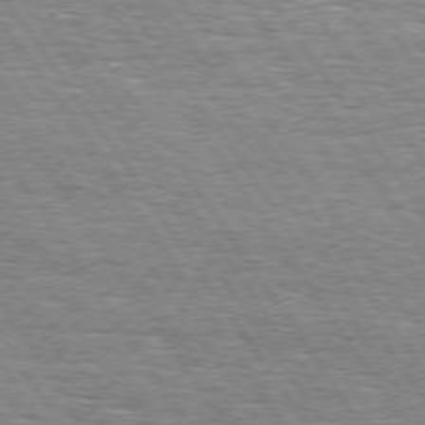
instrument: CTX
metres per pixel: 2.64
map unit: Hpe
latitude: 74.3089
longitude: -138.1389
